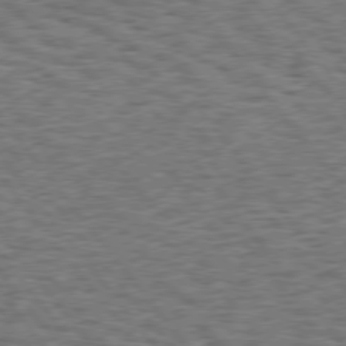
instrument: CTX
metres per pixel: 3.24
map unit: Hpe
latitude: 75.2915
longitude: -134.8569
